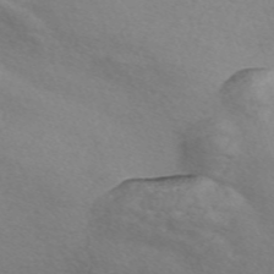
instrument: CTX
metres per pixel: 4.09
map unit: Nve
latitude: -56.9919
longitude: 58.0849
